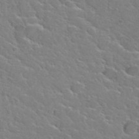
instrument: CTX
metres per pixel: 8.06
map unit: Hto
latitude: 34.6868
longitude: -50.1200
